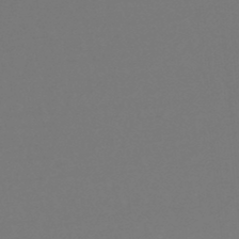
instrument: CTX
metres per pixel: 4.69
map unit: lHb
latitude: -46.7085
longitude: 65.3321
